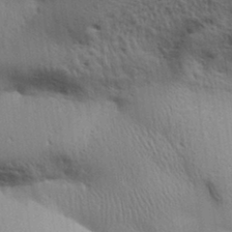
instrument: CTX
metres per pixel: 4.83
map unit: Aa
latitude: 32.8758
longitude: -140.8569
